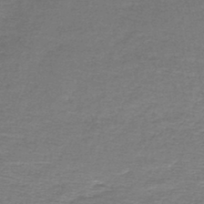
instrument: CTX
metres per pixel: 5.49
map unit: lHb
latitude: -45.1809
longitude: 57.6722
